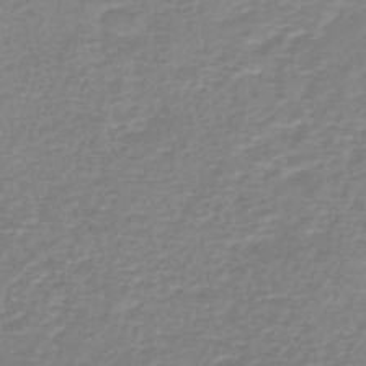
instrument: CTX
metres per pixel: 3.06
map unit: HNb
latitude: -46.2928
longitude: 52.3684
